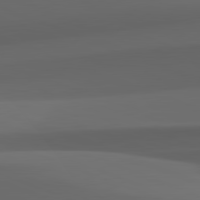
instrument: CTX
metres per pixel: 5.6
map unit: lApd
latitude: 82.1766
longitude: 143.1431
